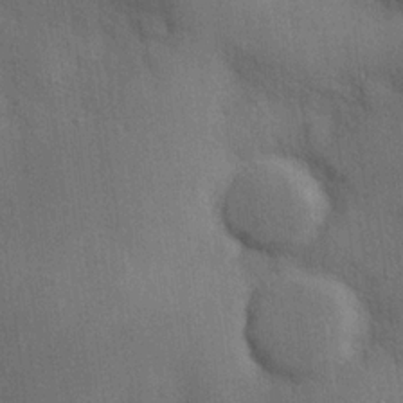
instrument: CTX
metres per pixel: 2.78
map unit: Hve
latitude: 18.9891
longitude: 151.2943
